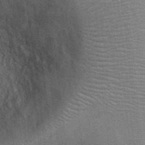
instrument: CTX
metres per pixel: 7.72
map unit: Ht
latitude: -3.3887
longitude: -15.2537
